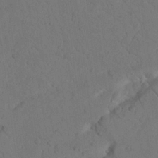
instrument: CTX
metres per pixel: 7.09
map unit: Nhu
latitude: 22.3656
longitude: -74.1200
